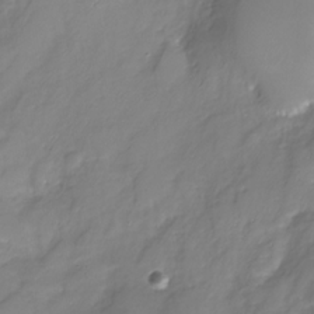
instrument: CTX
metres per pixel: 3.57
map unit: Nhu
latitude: -30.1228
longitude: -64.2145
